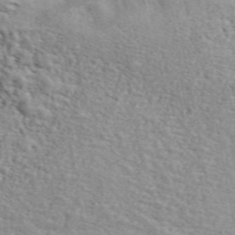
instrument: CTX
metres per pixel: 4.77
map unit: ANa
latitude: 49.5182
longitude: -79.4805
